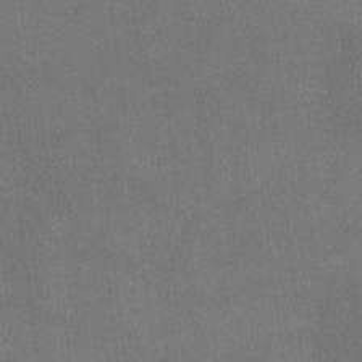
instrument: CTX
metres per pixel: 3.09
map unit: HNhu
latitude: 5.5938
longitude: 7.3320
